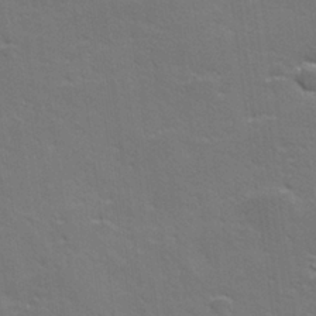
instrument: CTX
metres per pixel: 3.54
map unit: lHvf
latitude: 26.2334
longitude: 141.8044
